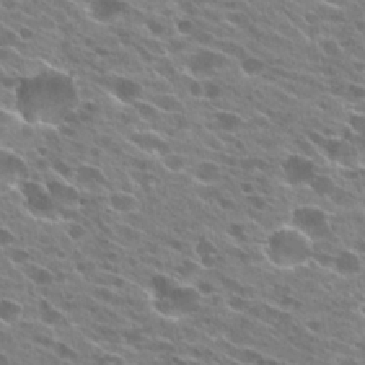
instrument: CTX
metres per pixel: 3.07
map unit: Hto
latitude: 24.3278
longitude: -41.5182
